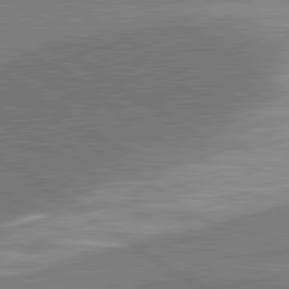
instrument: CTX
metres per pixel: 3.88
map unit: lApd
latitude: 81.4615
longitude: 140.1606
